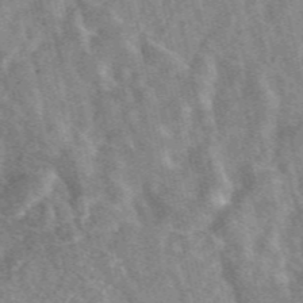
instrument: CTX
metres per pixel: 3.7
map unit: eAb
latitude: 47.5183
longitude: 119.3321
